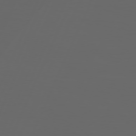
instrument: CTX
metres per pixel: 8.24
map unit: Hpe
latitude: 73.8584
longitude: -126.8947
